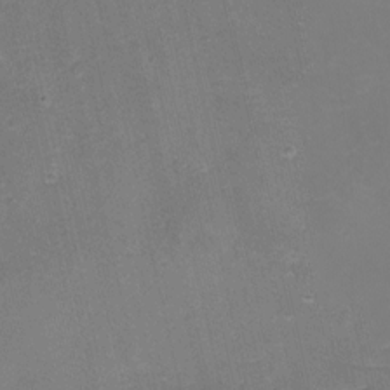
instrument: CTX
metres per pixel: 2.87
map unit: eHh
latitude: -3.6154
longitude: -76.4790
